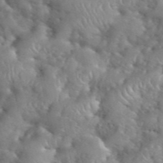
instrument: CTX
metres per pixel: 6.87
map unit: eHh
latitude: 40.0633
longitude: -57.0269
